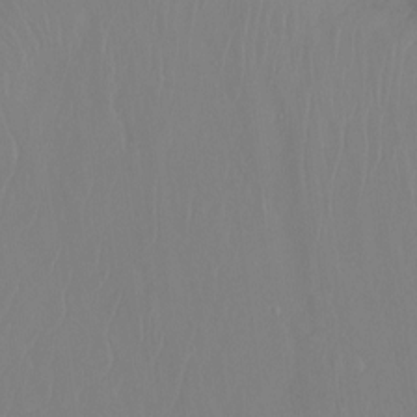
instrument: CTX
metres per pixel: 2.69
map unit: Ht
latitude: -14.9920
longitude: -54.6112
